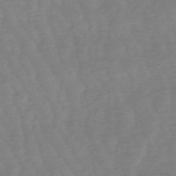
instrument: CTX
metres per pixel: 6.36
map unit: lHb
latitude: -49.1998
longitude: 77.6344
